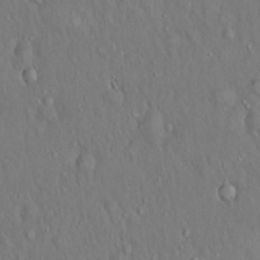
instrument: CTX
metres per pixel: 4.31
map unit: Hto
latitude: 15.8584
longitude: -60.1200
